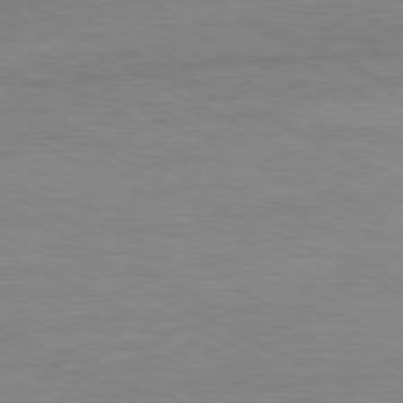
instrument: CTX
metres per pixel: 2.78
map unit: Ap
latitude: -81.2943
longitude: -86.2144
